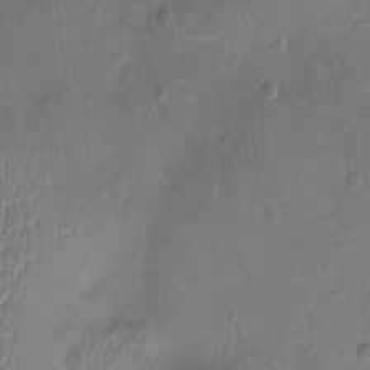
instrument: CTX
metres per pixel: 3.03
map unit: Ht
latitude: -9.3698
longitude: -21.1214
